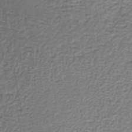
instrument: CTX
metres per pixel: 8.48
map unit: lHb
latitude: -36.5762
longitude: 58.9163
